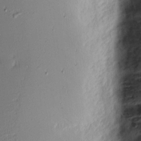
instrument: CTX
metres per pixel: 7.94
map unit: eHh
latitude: 3.3481
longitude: -76.4979
